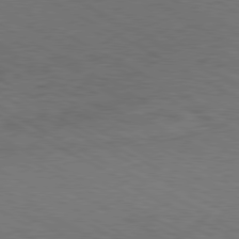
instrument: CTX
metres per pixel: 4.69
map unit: Hpe
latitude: -80.9164
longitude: 17.2187
